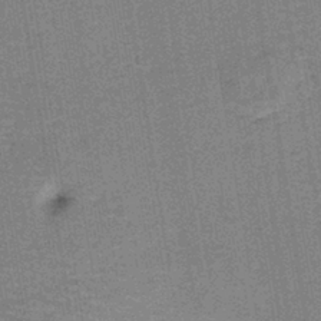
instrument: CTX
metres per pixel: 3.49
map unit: lHb
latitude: -40.4440
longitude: 56.5951
